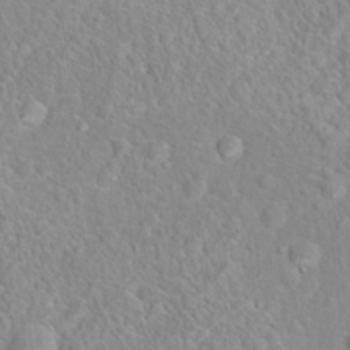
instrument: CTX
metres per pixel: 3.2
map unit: Hto
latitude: 16.4412
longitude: -41.9906
